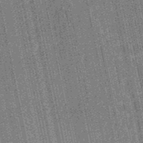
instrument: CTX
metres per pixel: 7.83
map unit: HNb
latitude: -51.8044
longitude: -49.7828
